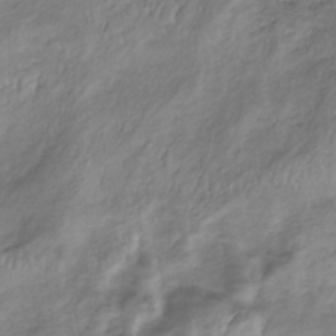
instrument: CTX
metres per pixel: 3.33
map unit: lHb
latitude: -34.8219
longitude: 67.7666
